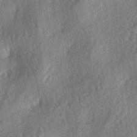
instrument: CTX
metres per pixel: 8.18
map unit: lAa
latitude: -5.2187
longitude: -126.3845
